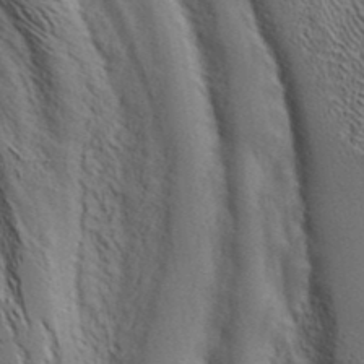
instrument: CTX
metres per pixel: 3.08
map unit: ANa
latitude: 41.7827
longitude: 55.9556
